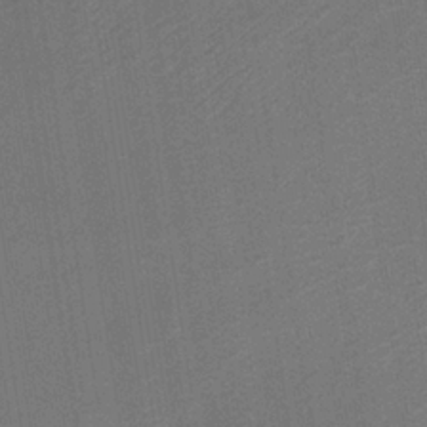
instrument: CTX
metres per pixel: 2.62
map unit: lHb
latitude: -35.1053
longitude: 65.7289
